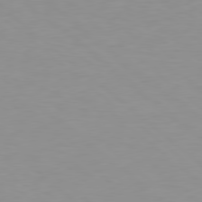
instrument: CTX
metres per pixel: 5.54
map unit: Hpe
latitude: 78.4979
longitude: -165.8394
